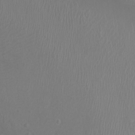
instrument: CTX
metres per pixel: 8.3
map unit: Ht
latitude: -1.8423
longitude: -16.2712
